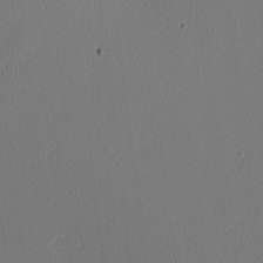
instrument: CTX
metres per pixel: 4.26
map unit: Nhu
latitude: 0.3278
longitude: -79.1214
